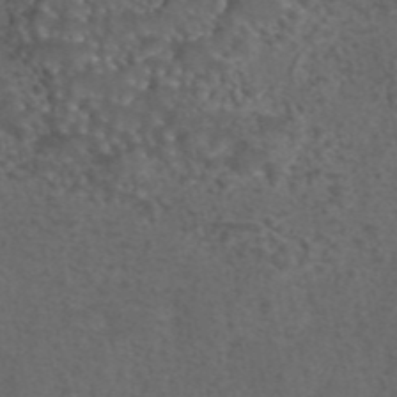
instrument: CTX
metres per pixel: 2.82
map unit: eAb
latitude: 43.1970
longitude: 104.9164
